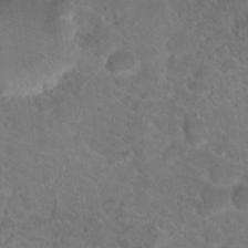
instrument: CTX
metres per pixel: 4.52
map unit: Nhu
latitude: 17.7261
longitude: -34.1577
